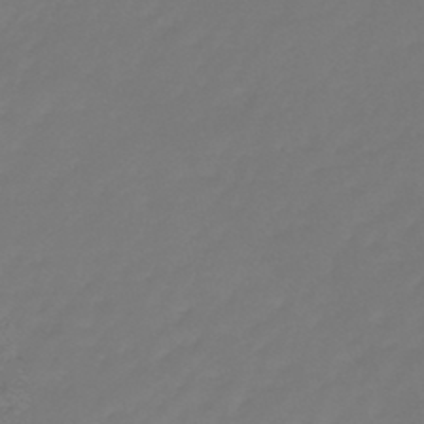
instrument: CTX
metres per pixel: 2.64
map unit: eHb
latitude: -46.7274
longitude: 81.1620
